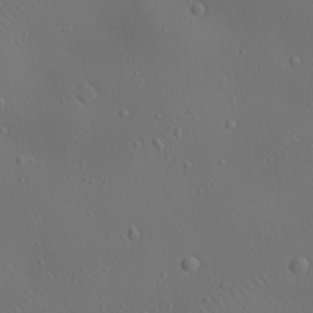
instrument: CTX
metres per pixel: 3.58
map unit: lAa
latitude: 22.8380
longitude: -137.9717
